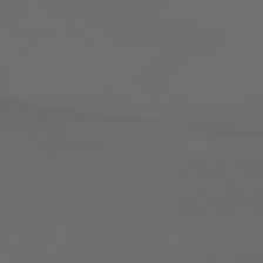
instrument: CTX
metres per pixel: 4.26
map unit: Hpe
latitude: 78.3845
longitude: -132.6491
